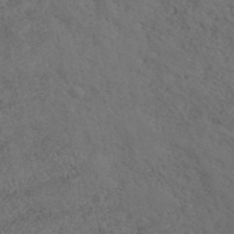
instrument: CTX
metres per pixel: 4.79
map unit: ANa
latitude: 41.7071
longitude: 26.6896
